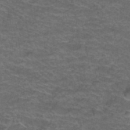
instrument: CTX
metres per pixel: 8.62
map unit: Hto
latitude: 38.5168
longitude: -42.5357
